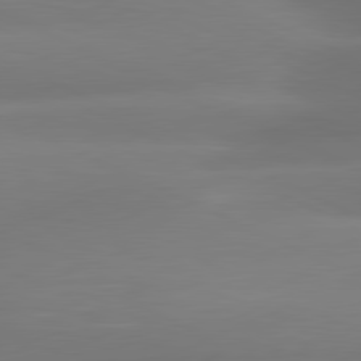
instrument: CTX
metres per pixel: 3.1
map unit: lApd
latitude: 80.7246
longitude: -160.7246
